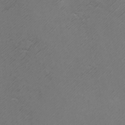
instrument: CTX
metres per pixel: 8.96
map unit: Htu
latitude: -5.2565
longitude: -72.4034
